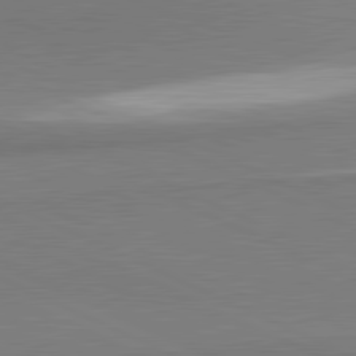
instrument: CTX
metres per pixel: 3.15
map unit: lApd
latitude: 81.6505
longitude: 162.3117
